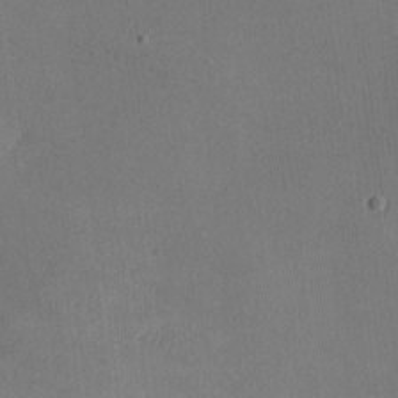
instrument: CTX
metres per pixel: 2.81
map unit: lHvf
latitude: -9.8800
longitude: -100.6680
